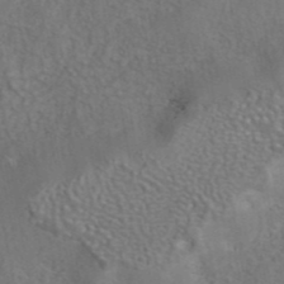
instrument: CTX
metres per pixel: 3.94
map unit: eAb
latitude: 42.5735
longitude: 105.0486
